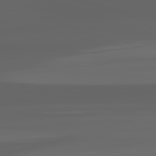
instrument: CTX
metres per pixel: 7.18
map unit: lApd
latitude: 82.9702
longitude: -132.8947
